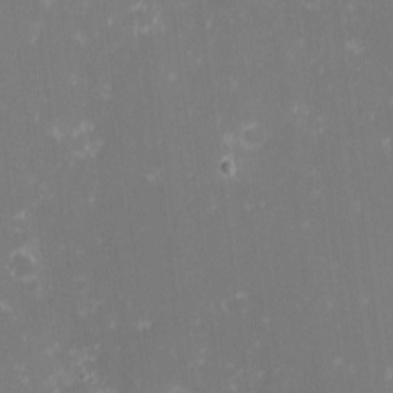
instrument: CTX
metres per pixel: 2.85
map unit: eHh
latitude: -2.0849
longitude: -86.6868
